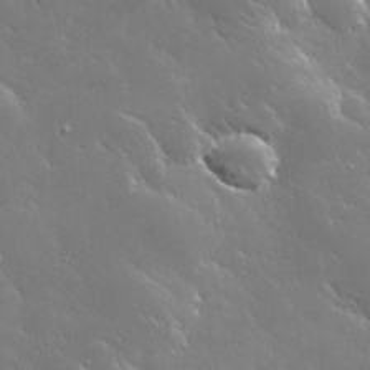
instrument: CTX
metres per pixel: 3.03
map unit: lHvf
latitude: 36.3845
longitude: -91.4804
